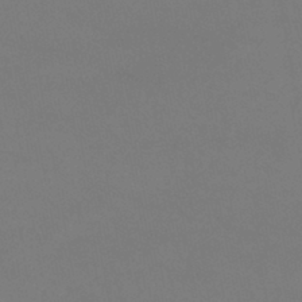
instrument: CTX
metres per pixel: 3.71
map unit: eHb
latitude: -38.4251
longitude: 74.8975
